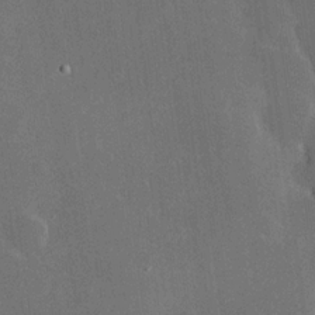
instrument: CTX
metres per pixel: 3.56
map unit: Hve
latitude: 17.4049
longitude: 150.5385
